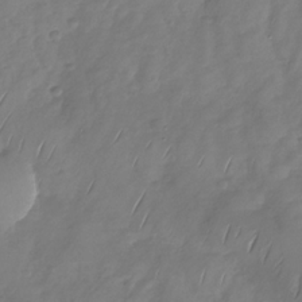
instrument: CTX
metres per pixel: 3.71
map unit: Nhu
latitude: -29.5210
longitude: -58.8380
